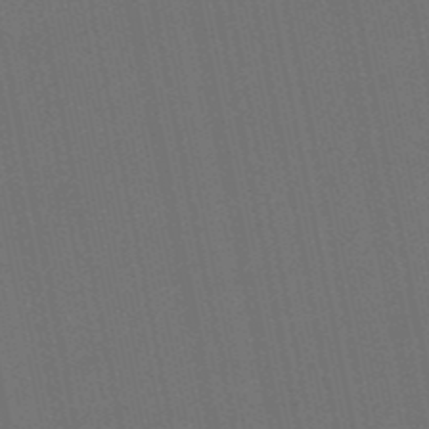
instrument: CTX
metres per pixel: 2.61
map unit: lHb
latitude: -50.8975
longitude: 80.6141
